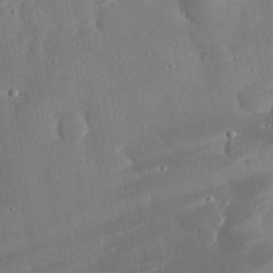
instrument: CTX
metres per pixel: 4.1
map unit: eHh
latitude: 29.4993
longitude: -80.9325
